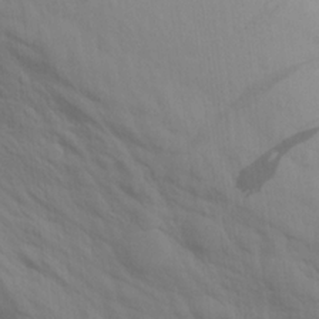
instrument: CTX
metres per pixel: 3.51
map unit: Aa
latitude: 15.7639
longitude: -145.5560
